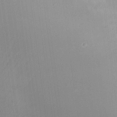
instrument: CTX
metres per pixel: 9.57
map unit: Nhu
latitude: -22.5952
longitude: -72.8002
